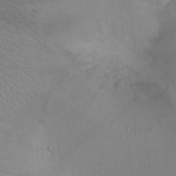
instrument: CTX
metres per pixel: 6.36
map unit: Ht
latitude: -4.1228
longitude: -17.0647
